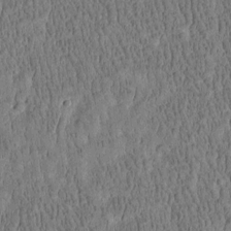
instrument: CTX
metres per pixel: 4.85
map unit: Htu
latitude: -4.2172
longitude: 175.1809
